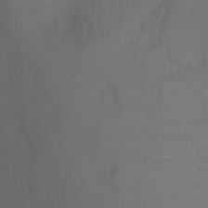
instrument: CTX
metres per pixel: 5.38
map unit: Ht
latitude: 0.7435
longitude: -35.2537
